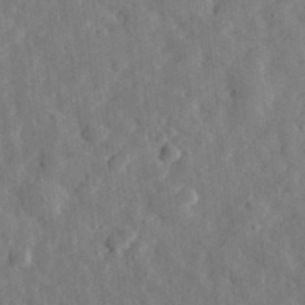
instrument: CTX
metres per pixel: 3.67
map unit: eHh
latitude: 31.4616
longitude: -77.0080
